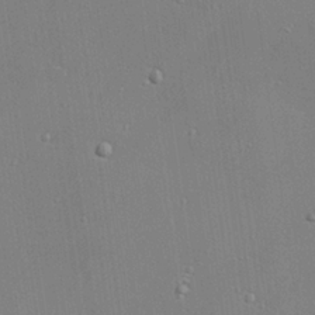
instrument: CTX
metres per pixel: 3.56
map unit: Hve
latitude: 25.8394
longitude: -90.3845
